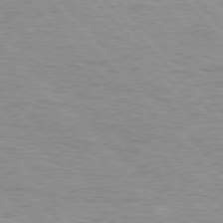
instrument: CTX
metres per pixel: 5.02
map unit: Hpe
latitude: 76.5923
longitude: -164.5357
